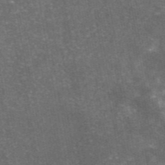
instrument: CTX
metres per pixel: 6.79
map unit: eAb
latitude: 46.3845
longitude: 119.8422
